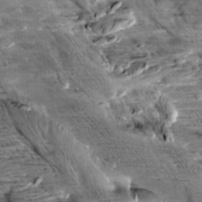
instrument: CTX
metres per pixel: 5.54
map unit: Aa
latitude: 10.3278
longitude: -141.3670
